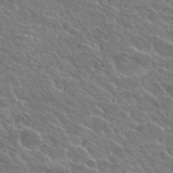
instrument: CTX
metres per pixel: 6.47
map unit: Hto
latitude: 27.2537
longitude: -39.4048
